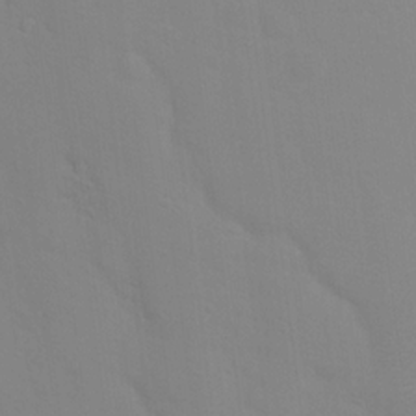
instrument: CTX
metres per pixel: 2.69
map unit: Hto
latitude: 16.9703
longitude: -39.5749
